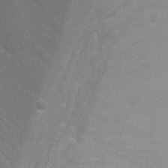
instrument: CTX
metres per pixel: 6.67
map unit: Nhu
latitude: -13.5210
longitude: -64.3468
